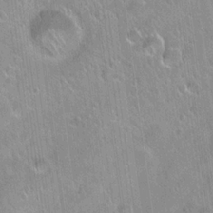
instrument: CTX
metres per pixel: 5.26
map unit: Hto
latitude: 20.9892
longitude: -53.8584
